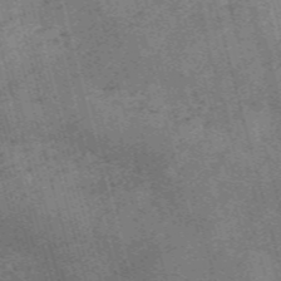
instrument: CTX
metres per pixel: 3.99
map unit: Nve
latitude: -59.7855
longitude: 63.6533
